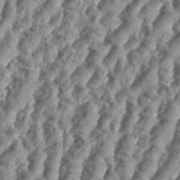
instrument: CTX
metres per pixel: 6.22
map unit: eHh
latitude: 34.8002
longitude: -136.8380
